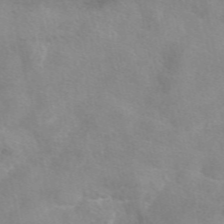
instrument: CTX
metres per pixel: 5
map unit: eAb
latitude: 48.4034
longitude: 122.8597
